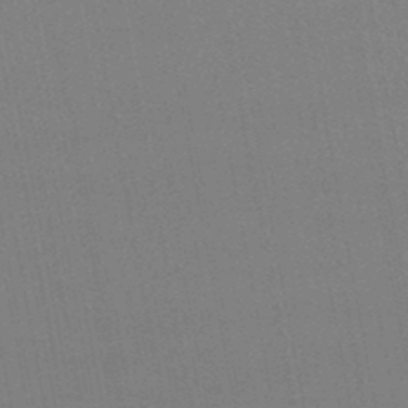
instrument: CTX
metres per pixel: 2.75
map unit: lHb
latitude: -46.7841
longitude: 70.6896
